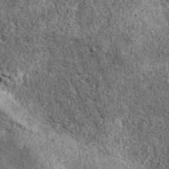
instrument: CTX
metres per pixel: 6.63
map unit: eAb
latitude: 39.2915
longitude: 106.1795
